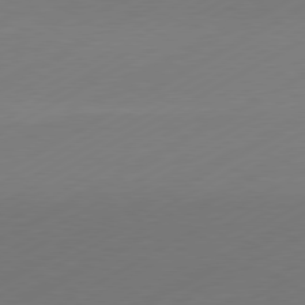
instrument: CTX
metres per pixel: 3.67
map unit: Hpe
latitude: -81.3510
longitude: 14.1984
